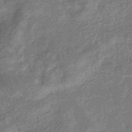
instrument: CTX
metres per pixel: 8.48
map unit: eHb
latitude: -37.5399
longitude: 80.0850
